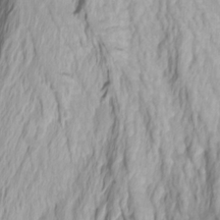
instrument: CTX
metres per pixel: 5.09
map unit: Htu
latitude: -3.8233
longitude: -72.1767
